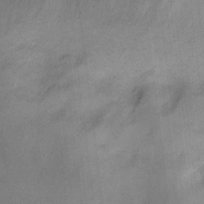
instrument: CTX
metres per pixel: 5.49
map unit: Hto
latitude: 22.9136
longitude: -48.6302
